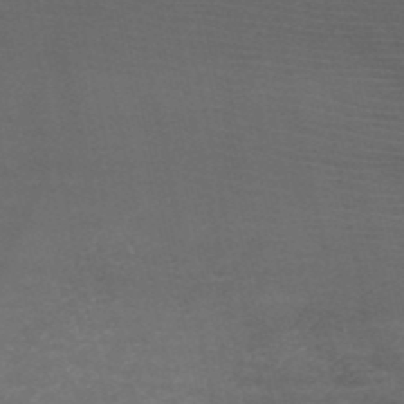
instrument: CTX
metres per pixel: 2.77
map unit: HNb
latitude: -49.4455
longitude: -43.3482
